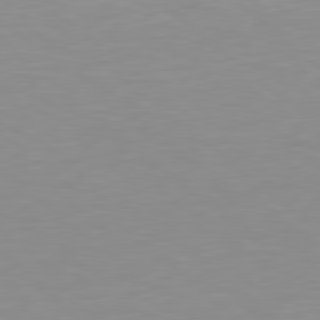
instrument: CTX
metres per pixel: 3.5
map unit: Hpe
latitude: 78.6302
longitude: -172.1955
